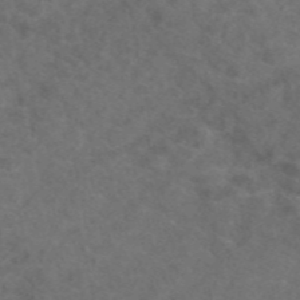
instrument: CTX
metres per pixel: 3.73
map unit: eAb
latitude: 47.7450
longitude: 109.7289
